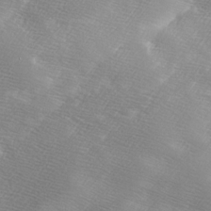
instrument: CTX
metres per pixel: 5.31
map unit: Ave
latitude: 10.1200
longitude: -106.2334
